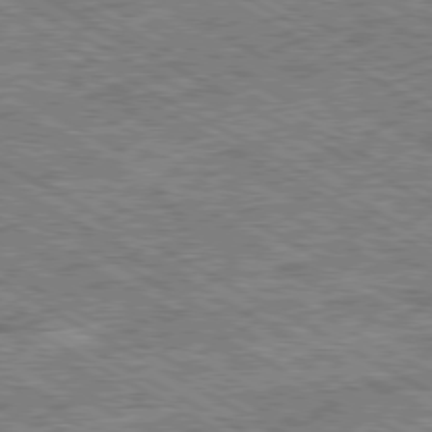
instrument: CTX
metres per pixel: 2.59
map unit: Ap
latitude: -80.2740
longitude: -79.1214
